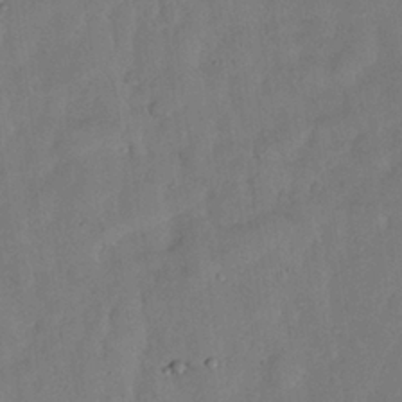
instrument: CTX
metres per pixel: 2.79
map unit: Nhu
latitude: 27.1781
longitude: -72.9892
